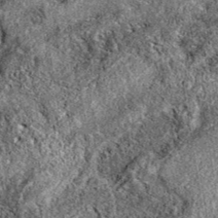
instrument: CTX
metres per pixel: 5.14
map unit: eAb
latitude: 38.1389
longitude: 111.3699
